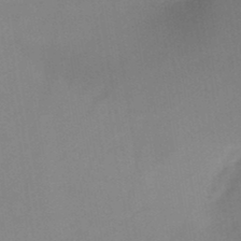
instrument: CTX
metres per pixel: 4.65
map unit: HNb
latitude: -46.3117
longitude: -39.1781
